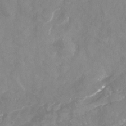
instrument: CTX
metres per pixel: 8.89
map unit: Nhu
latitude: -23.3510
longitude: -57.3481
